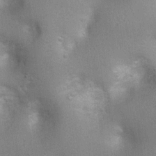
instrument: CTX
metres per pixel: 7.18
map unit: Ht
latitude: 4.2900
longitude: -21.4237
